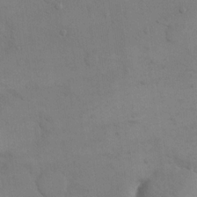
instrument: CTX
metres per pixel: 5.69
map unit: eHh
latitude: 16.7624
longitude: -66.9324
